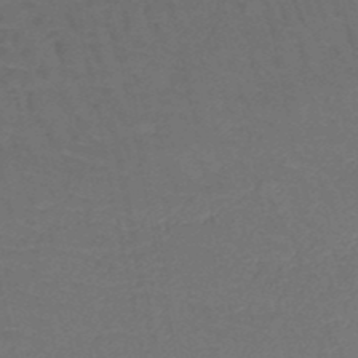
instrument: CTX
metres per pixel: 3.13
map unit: HNb
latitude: -50.2928
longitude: -47.9906
